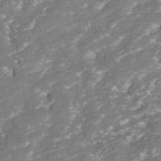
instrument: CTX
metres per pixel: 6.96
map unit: ANa
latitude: -42.3873
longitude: 108.1606
